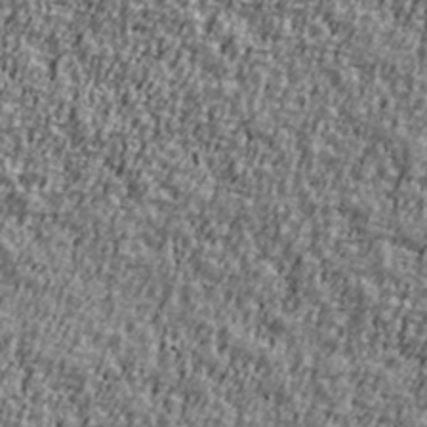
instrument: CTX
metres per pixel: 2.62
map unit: Ave
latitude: 41.2725
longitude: -112.1011
